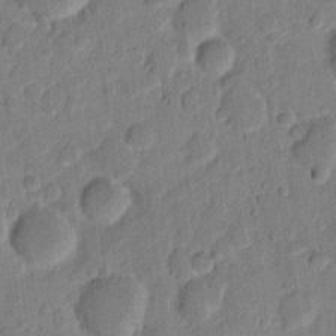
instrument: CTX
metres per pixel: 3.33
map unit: eHh
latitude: 11.1970
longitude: -65.7261
